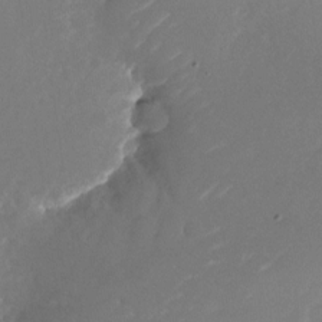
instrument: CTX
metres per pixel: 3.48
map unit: Nhu
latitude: -26.2172
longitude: -73.1593
